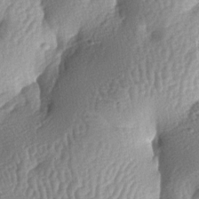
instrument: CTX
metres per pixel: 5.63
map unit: lAa
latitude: -6.3684
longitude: -127.9528
